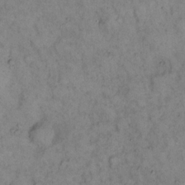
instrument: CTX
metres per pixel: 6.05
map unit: eHh
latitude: 16.7435
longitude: -62.4412
